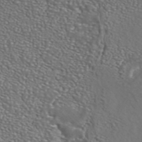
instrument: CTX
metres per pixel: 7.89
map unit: ANa
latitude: 42.8569
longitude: 23.5966
